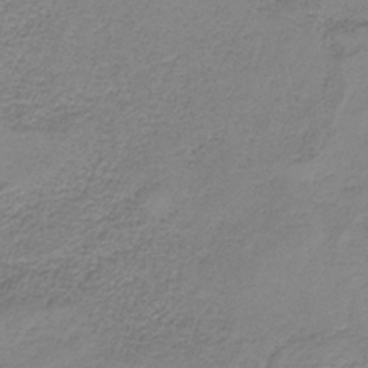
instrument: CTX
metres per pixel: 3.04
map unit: HNb
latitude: -34.1984
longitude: 53.2376
